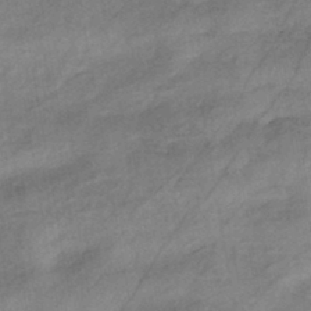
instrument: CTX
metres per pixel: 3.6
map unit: eHb
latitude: -42.2928
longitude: 83.4076
